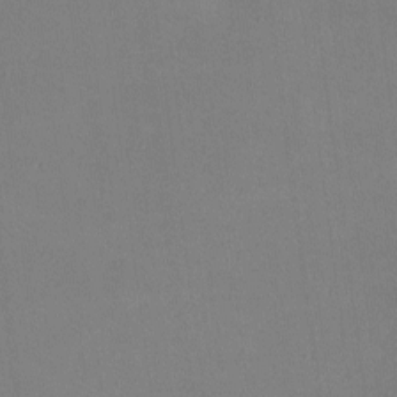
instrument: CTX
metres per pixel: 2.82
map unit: lHvf
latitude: -10.2362
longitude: -100.4979
